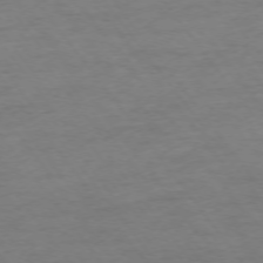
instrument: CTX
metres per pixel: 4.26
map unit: Ap
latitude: -74.9542
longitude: -84.7246
